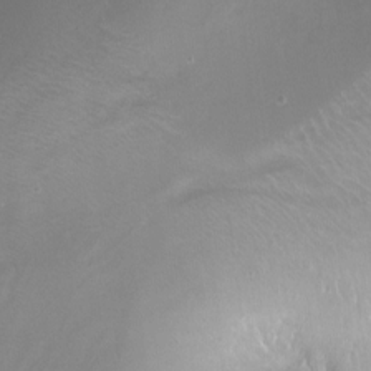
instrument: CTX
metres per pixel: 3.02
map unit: Ht
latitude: -12.8219
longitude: -45.3670
